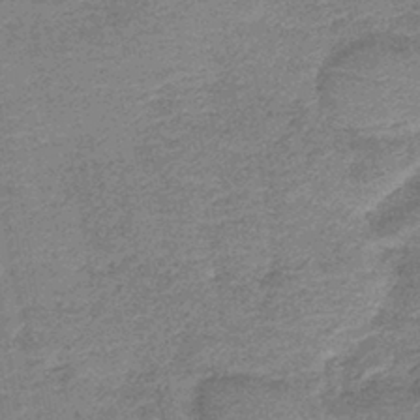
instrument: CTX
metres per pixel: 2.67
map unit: lHb
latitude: -42.3306
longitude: 80.0283
